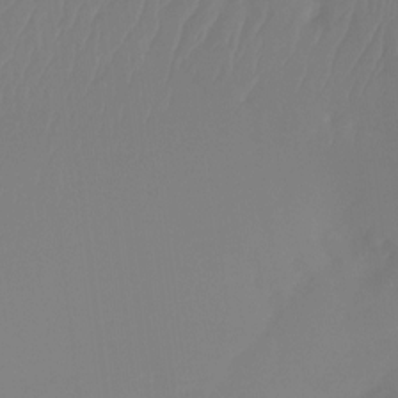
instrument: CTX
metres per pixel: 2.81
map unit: Ht
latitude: -14.5763
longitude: -49.8205
